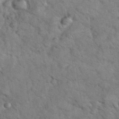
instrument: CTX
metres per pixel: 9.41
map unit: eHh
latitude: 37.4238
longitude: -65.7450
